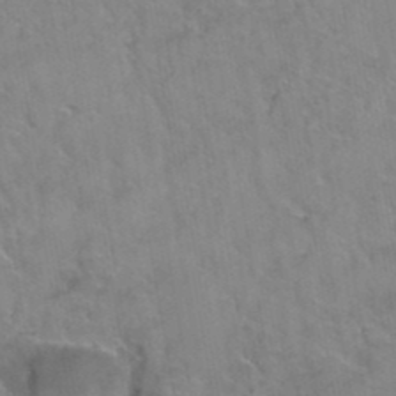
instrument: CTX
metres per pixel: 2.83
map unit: Hto
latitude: 39.1025
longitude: -42.6113
